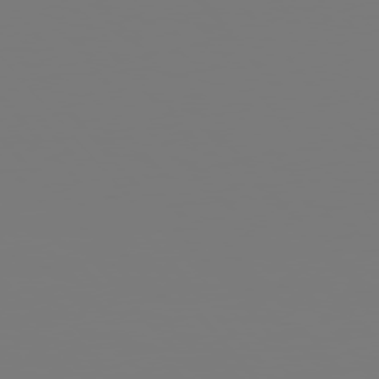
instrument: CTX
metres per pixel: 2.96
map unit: Hpe
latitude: 76.2522
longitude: -127.5749
